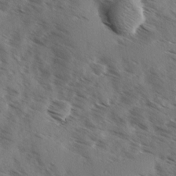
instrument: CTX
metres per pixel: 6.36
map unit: Ave
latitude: 0.7057
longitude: -110.8947
